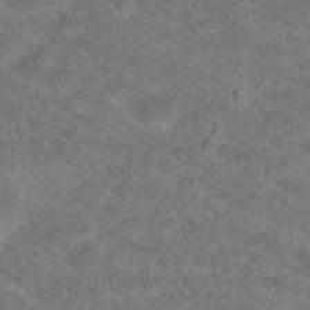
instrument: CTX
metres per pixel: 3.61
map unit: Hto
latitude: 19.1403
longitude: -38.1389
